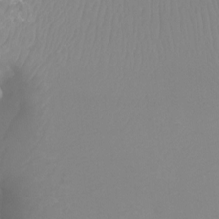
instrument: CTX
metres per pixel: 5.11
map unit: Ht
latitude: -4.2928
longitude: -26.8758
